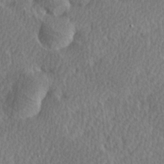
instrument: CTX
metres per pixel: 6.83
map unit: Ave
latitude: 9.0081
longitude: -106.5168
